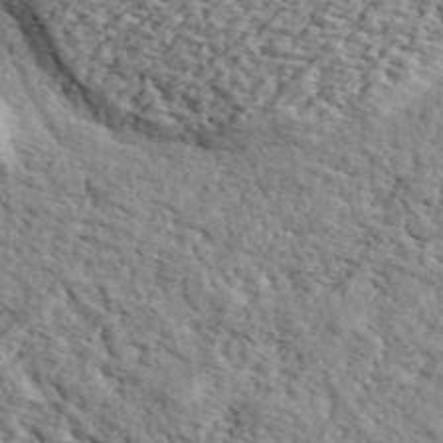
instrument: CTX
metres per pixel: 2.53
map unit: ANa
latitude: 43.8772
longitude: 45.8045
